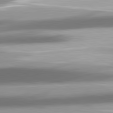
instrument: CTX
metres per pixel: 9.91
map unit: lApd
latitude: 81.3482
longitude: -143.5371
